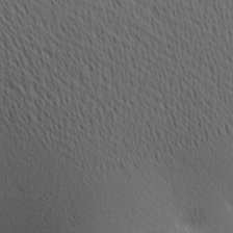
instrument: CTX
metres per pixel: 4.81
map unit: Ave
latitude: 11.2537
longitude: -107.7261
